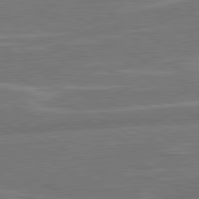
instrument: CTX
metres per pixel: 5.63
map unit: lApd
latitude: 80.6490
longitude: 128.5007
